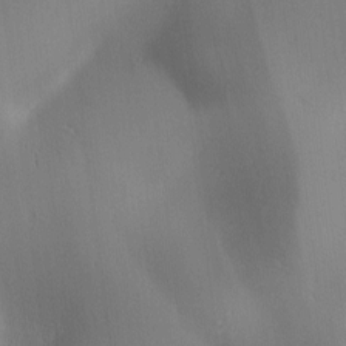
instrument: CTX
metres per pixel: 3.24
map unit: lAa
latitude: 1.8205
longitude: -116.6868
